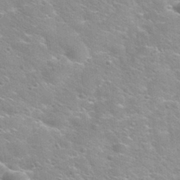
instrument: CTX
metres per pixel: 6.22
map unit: Nhu
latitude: 31.7639
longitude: -50.4790
